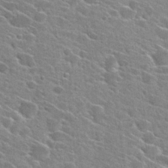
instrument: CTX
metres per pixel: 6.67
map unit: Hto
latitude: 27.2159
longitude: -45.1403
